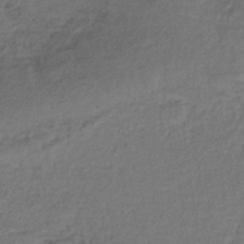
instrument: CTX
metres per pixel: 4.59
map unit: lHb
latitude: -35.8800
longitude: 61.4454
